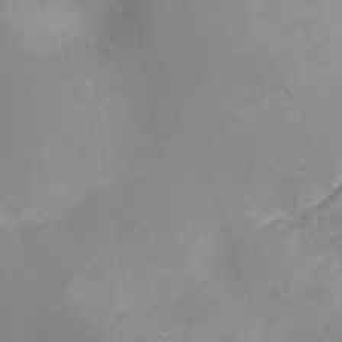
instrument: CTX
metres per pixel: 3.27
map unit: Ht
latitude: -11.4454
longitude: -27.3104
